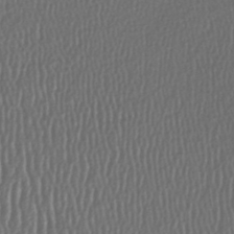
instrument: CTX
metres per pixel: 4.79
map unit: lHb
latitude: -43.8800
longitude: 76.3117
